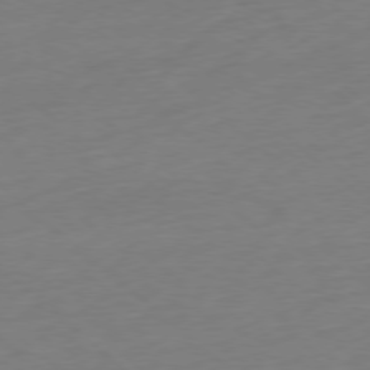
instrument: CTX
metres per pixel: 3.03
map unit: Ap
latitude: -78.0283
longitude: -78.5735
